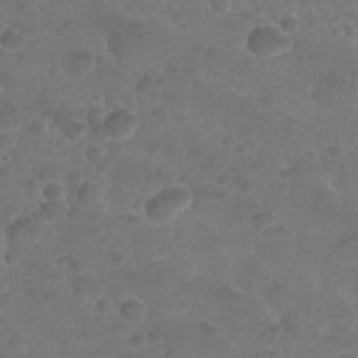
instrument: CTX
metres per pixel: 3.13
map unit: Nhu
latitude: 25.9150
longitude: -52.6113
